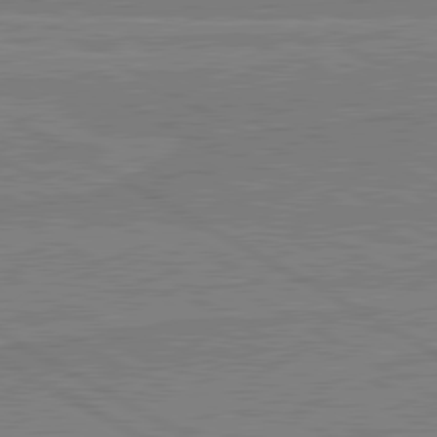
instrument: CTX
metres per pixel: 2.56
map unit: lApd
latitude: 80.6113
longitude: 169.0297
